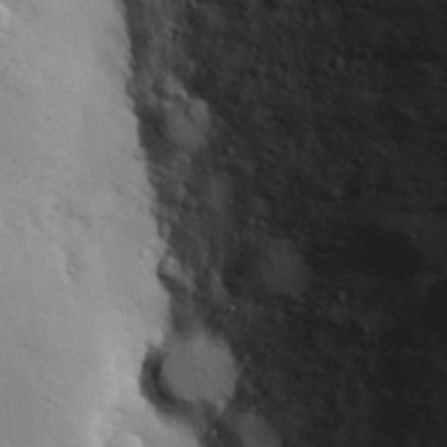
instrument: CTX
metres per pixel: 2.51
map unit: Hve
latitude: 19.0458
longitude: 149.9556
